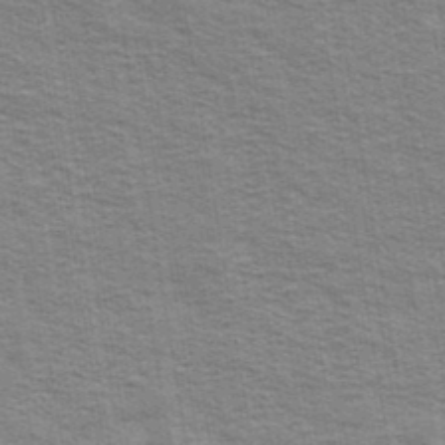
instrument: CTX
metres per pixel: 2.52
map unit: Ave
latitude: 39.0458
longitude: -108.8947
